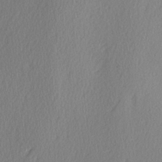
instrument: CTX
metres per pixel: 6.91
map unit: Ave
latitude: 2.8569
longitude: -111.4049
